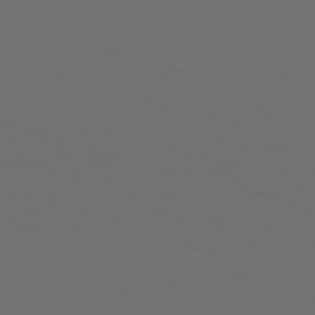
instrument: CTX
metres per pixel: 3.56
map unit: Hpe
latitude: 75.3482
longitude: -128.6679
